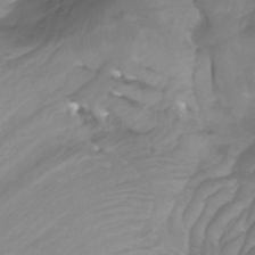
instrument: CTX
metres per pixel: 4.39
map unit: Htu
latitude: -4.8219
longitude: -76.6490
